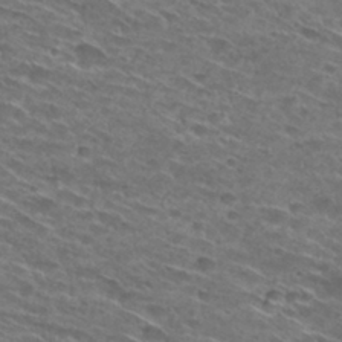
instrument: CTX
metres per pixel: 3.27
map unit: Hto
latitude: 29.5182
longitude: -46.5735
